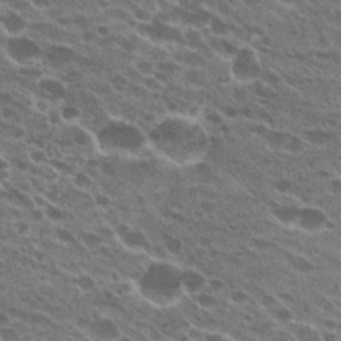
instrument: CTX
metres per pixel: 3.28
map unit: Hto
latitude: 23.9528
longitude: -41.5938
